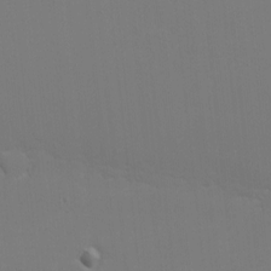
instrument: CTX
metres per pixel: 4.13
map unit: eHh
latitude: -5.9367
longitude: -83.5749
